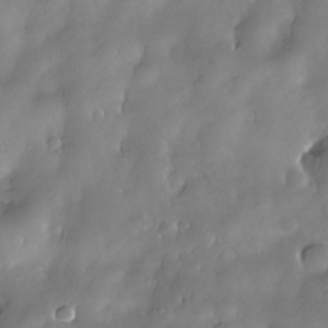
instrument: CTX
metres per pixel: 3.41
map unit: Nhe
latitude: -30.7274
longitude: -140.4034
